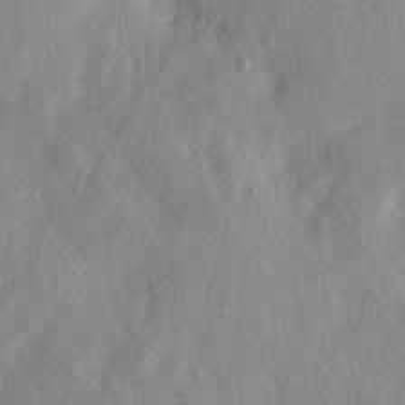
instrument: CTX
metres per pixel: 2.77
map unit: HNhu
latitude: 11.6694
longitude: 23.4455
